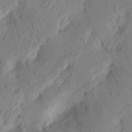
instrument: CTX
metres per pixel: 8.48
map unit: Nhu
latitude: 16.4979
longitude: -75.5560
